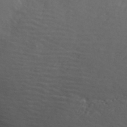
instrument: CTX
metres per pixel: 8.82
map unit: ANa
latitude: 43.5371
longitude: 46.5007
